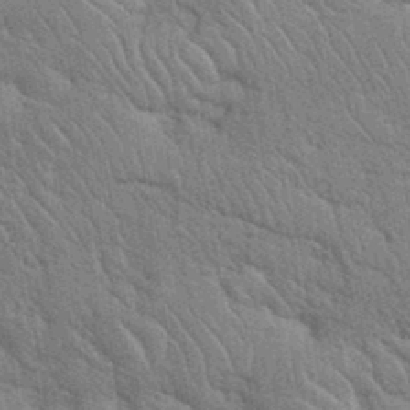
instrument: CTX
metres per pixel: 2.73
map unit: eHh
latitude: 35.8583
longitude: -65.6127
